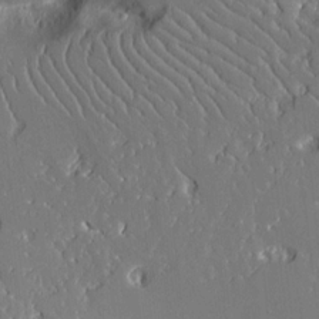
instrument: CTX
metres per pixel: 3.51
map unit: Aa
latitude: 12.7624
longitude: -126.0444
